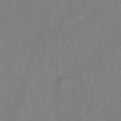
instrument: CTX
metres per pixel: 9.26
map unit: HNb
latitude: -44.7463
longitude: -39.5182
